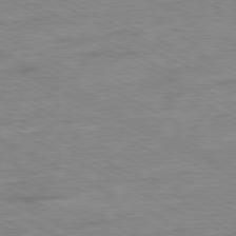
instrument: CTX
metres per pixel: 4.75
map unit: Ap
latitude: -80.8219
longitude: -76.3278
